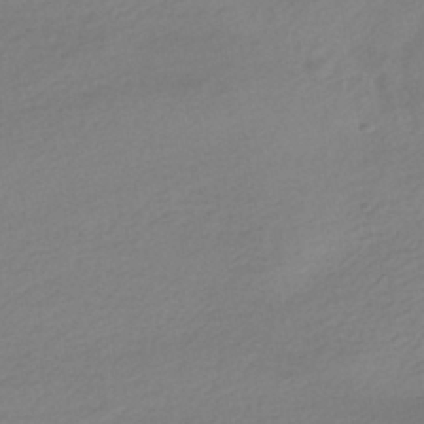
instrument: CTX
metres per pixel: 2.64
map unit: HNhu
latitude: -41.4265
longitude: 95.7477
